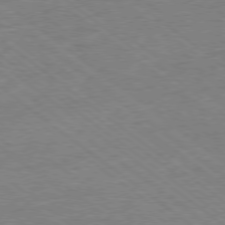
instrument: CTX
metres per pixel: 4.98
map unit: Ap
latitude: -79.1620
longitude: -50.2144
